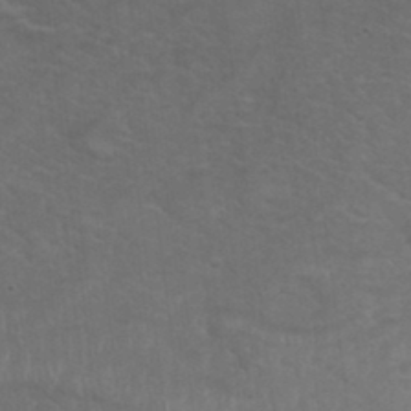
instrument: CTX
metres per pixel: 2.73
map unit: Hto
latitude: 32.0633
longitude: -50.3845
